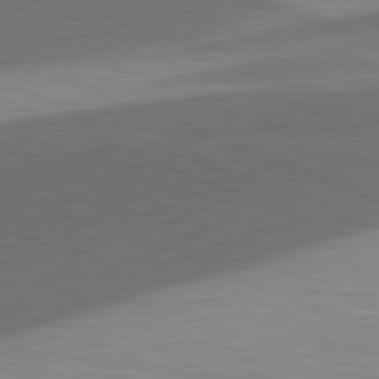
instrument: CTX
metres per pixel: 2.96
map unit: lApd
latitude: 81.6883
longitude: 137.3887
